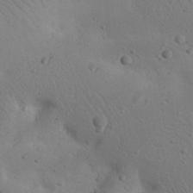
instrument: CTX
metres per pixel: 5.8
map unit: Nhu
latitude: 22.9325
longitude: -72.2334
